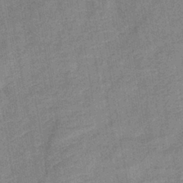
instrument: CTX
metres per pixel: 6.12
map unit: lHb
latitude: -37.0108
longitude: 73.8422
